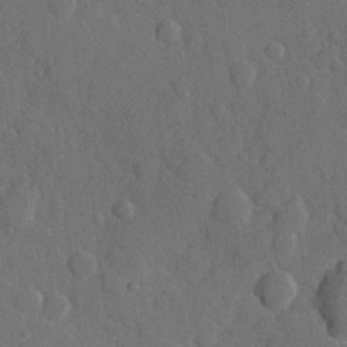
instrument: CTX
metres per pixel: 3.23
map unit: Hve
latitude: 24.8569
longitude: 149.1998
